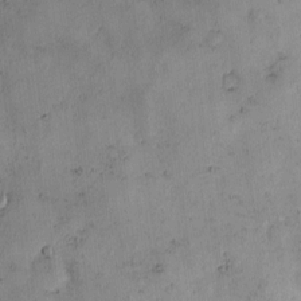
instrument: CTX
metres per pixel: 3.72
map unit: eHh
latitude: -0.2362
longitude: 19.1431
